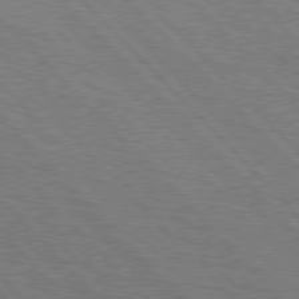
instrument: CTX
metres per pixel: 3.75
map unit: Hpe
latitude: 77.3670
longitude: -126.3278
